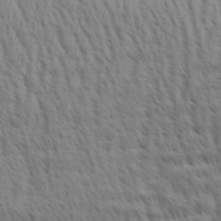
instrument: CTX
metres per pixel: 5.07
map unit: Aa
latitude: 29.0836
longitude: -134.4601
